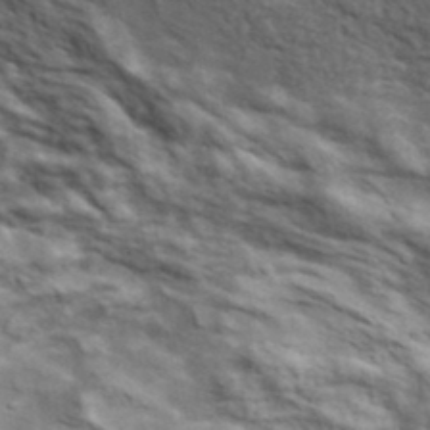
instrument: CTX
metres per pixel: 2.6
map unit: lHvf
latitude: 38.4412
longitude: -88.9703
